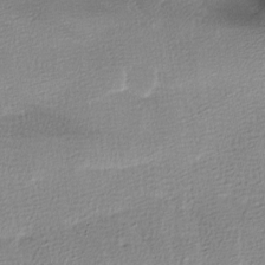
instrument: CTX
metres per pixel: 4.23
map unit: Ave
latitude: -7.5588
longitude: -122.8002
